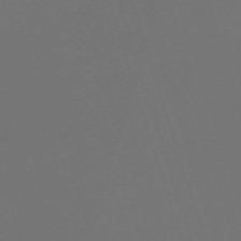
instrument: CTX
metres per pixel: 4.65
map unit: eHh
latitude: -63.5399
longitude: 53.0675
